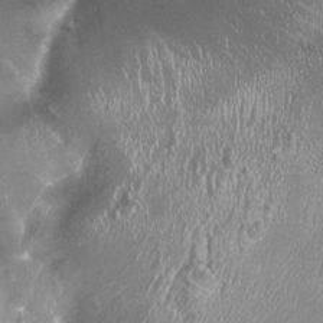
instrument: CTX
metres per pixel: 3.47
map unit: HNhu
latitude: -1.5211
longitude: 0.1795
